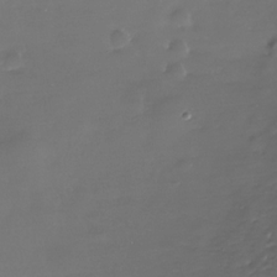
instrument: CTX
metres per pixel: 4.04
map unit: Nhe
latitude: -34.4629
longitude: -88.8758
